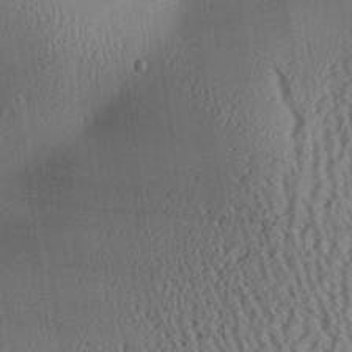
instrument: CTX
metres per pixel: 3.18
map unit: Aa
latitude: 25.7638
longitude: -134.2144
